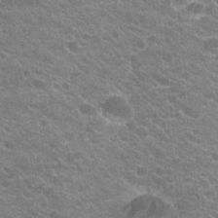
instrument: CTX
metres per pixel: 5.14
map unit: Hto
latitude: 23.7072
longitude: -35.4804
